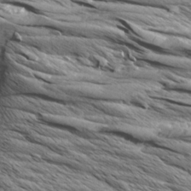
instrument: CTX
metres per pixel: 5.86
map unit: Aa
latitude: 8.7057
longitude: -138.1389
